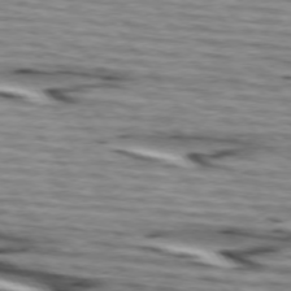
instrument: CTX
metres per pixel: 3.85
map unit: lApd
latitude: 74.5546
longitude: -72.5357
